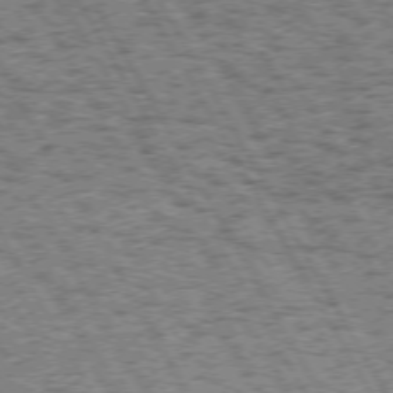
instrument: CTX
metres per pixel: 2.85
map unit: Hpe
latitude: 72.1389
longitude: -127.4616
